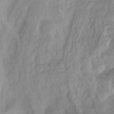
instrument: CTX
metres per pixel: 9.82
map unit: Ht
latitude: -13.9367
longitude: -57.2725
